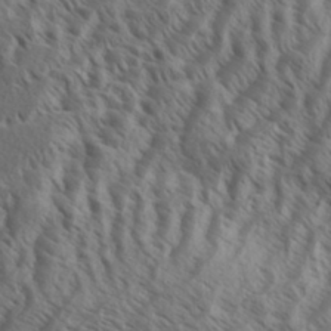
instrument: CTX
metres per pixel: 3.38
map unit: Aa
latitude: 33.5560
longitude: -138.8758
